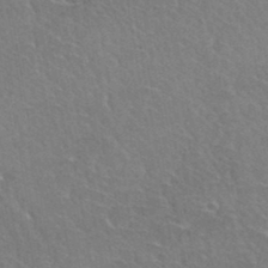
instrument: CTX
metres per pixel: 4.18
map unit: Hto
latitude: 35.0458
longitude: -45.8016
